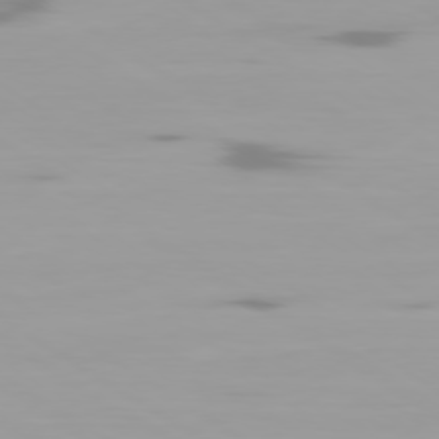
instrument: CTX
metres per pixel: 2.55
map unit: Ap
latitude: -79.7099
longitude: -102.6112
